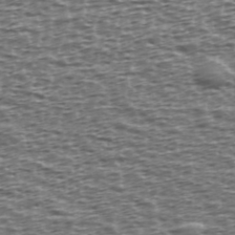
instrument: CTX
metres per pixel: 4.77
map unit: Ave
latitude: 38.9891
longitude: -112.6868
